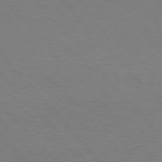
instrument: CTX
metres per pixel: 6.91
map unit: Hpe
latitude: 75.9528
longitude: -140.2522
